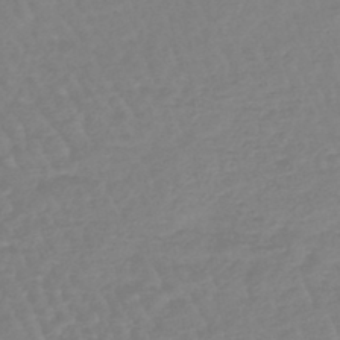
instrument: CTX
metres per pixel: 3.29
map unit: lHb
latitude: -44.3495
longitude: 78.0472
